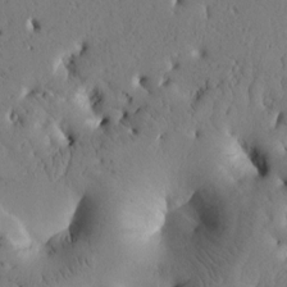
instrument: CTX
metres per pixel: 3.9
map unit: Htu
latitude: -2.8974
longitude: 168.9730
